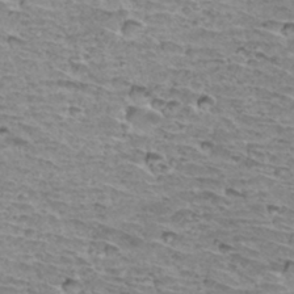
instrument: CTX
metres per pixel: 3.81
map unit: Hto
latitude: 33.4804
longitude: -39.9906
